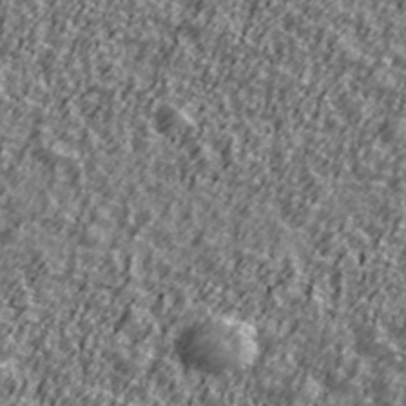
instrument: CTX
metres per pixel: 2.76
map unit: Ave
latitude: 42.0822
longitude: -113.6127
